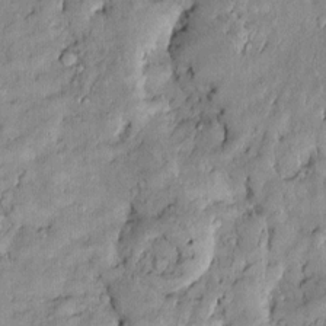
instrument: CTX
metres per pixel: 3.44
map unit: Htu
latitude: -6.2172
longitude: 158.5385
